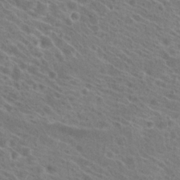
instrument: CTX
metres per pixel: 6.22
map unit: Hto
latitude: 23.4426
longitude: -39.0458
